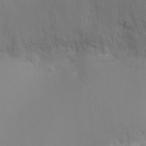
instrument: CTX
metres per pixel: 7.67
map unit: Ht
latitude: -4.1228
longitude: -25.8016
